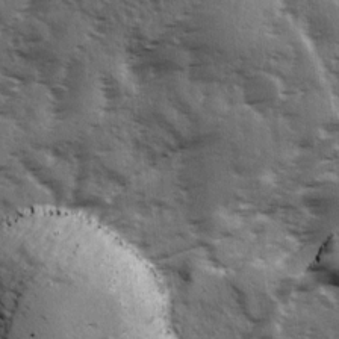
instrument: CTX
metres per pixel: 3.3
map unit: Ave
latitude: 11.8017
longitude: -102.8380
